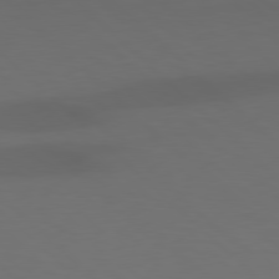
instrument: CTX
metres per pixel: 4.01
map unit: Hpe
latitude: 77.9717
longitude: -164.8380
